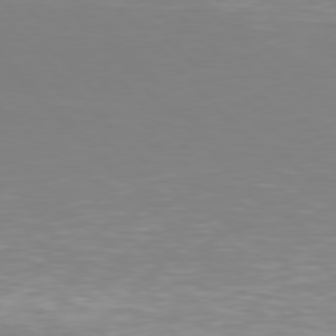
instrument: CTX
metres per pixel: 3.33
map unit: Hpe
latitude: 77.2915
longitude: -174.5546
